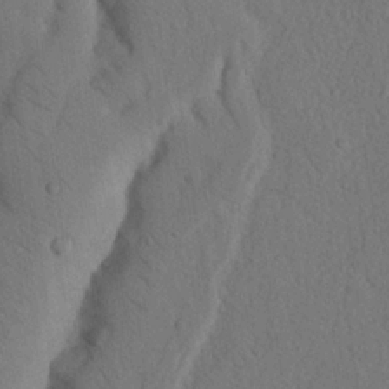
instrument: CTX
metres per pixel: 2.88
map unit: Nhu
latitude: 20.0444
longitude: -75.8205
